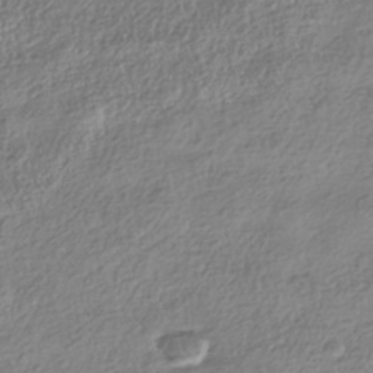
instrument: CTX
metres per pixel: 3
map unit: HNhu
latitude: -40.4440
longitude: 101.9178
